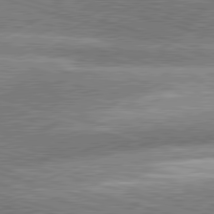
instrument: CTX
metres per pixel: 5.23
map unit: lApd
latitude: 81.1403
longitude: -162.4034
